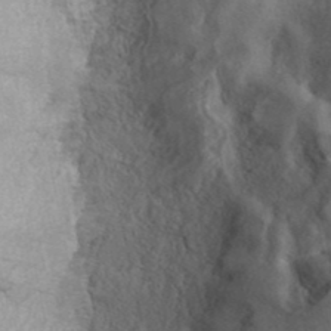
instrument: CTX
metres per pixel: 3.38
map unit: ANa
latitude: 41.8583
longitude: 15.4455
